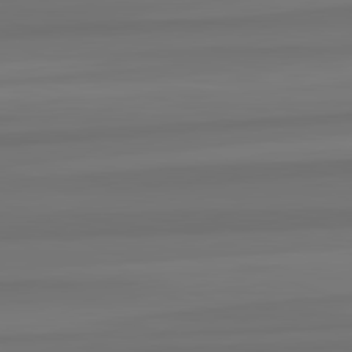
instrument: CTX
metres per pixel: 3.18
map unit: lApd
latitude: 82.4412
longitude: -173.8583
